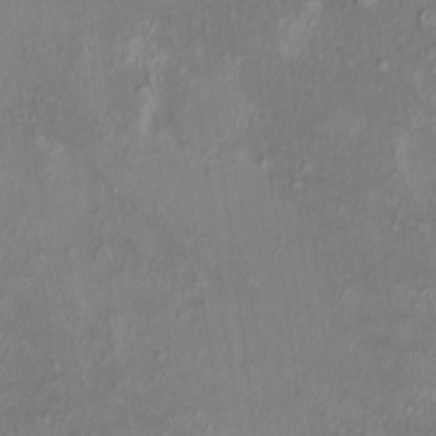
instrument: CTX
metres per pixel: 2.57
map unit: HNhu
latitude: 5.7827
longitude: 10.2928
